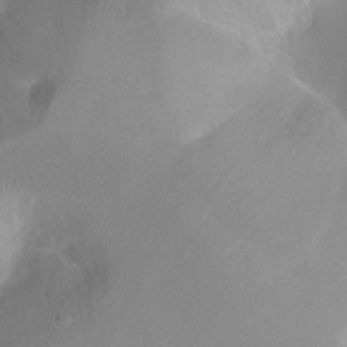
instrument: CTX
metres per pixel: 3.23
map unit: Ht
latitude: -10.7463
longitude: -44.6490
